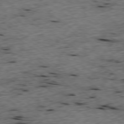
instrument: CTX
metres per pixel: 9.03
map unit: Ap
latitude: -78.6896
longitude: -89.9151
